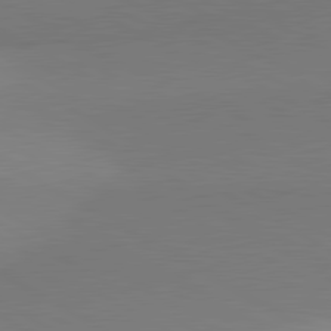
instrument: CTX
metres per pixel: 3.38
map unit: lApd
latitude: 81.2159
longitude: 159.6343
